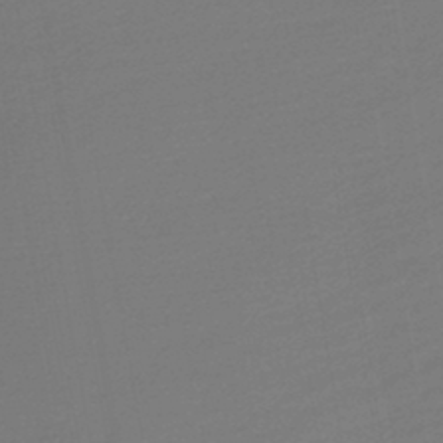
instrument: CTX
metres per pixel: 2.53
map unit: lHb
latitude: -45.5399
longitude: 60.2928
